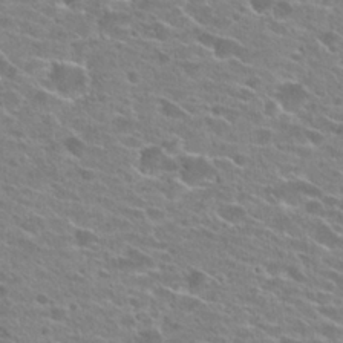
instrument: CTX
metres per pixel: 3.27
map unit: Hto
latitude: 24.4601
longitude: -42.8002
